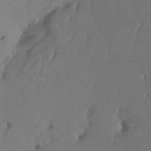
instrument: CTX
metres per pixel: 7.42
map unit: Htu
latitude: -7.2754
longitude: -65.9717
